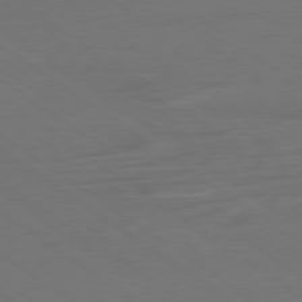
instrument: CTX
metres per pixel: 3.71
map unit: Ap
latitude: -79.8611
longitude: -59.9717
